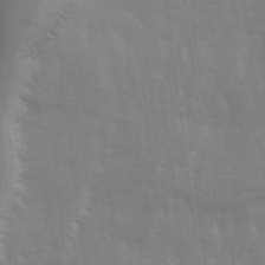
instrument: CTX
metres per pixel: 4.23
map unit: Ave
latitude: 13.4993
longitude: -103.6316
